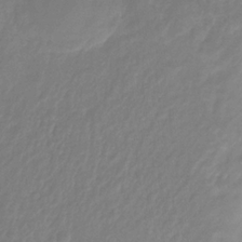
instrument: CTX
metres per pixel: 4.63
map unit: eHb
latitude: -30.5762
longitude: 72.9164
